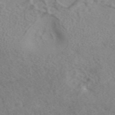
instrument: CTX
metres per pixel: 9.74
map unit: ANa
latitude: 43.3104
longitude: 26.9730
